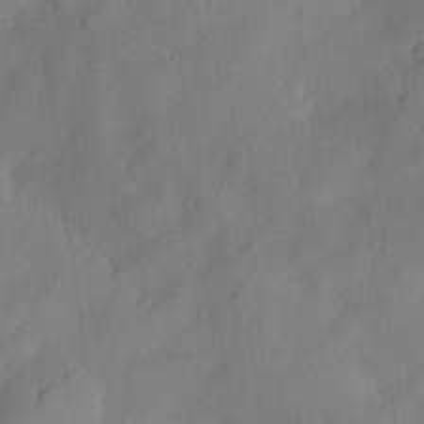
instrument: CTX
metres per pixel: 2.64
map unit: eHh
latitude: 7.7639
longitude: -75.2348
